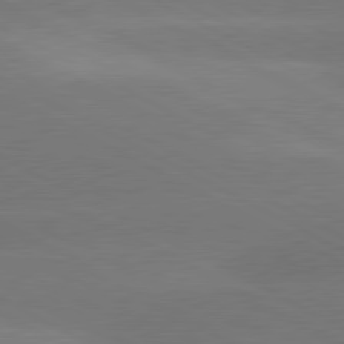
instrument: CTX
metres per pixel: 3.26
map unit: lApd
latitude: 80.8758
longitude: -150.7246
